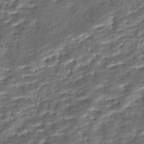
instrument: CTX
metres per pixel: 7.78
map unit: Nhe
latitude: -45.9556
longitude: 152.1228
